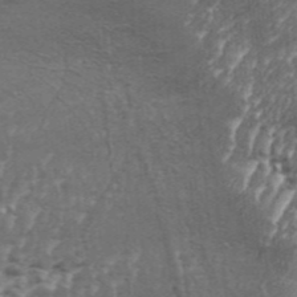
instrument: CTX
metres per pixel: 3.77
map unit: Aa
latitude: 33.2726
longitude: -135.6883
